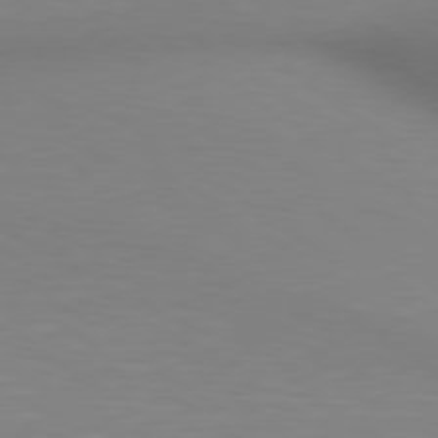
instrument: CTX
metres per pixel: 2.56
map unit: lApd
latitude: 80.1578
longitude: 121.6533
